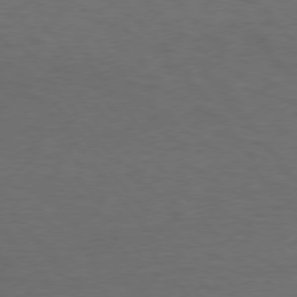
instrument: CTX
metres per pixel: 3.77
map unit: Hpe
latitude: 74.9136
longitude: -131.6505
